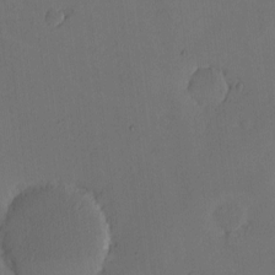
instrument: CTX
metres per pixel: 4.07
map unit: eHh
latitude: -2.2928
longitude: -73.8206
